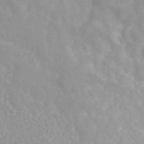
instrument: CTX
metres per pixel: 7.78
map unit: ANa
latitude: 46.5735
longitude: 26.6518
